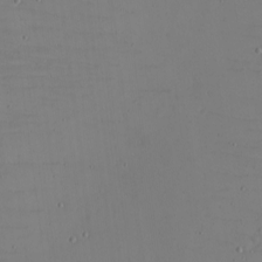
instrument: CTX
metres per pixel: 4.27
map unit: eHh
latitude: -5.2754
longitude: -82.2144
